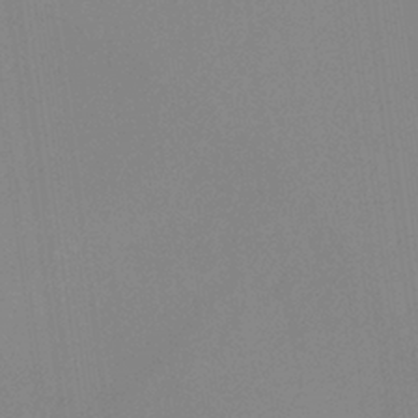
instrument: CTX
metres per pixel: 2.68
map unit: HNb
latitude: -36.1605
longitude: 54.4251
